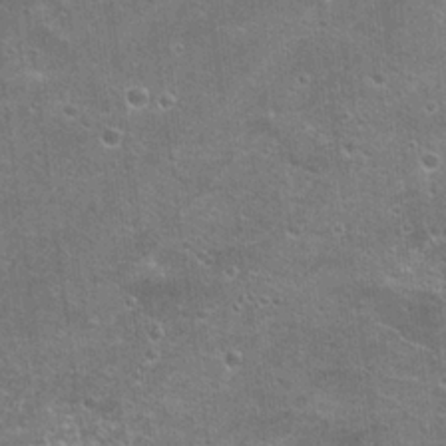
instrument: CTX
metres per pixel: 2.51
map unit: Hto
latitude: 21.8206
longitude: -42.9136
